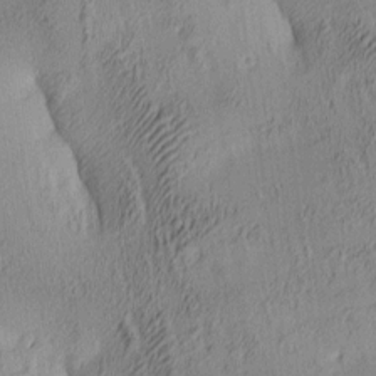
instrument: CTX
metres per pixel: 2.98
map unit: lAa
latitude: 4.5924
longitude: -115.8016
